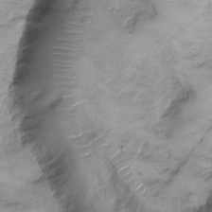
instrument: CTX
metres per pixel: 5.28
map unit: Ht
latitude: -4.6896
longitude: -14.3657
